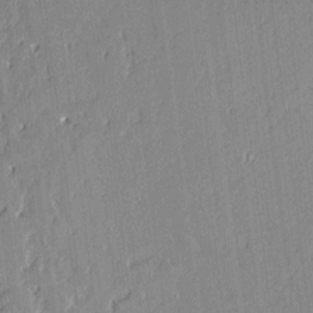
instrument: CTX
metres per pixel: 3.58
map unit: Aa
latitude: 12.0255
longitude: -128.0633
